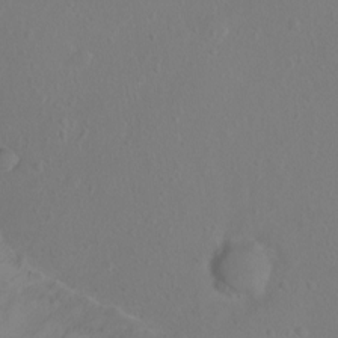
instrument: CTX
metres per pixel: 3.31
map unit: Ht
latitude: -2.4062
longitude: -27.0836
